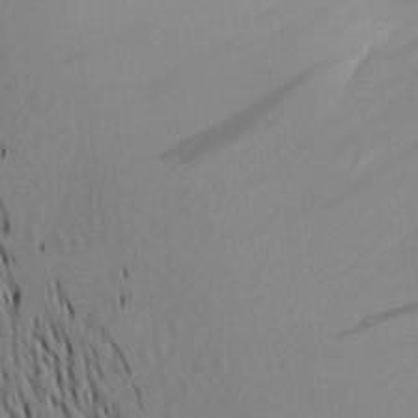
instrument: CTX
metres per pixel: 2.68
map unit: Aa
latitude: 21.1781
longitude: -145.1025
